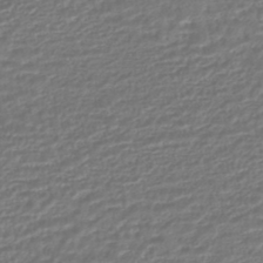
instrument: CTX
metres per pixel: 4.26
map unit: HNhu
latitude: -45.6911
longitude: 100.1794
